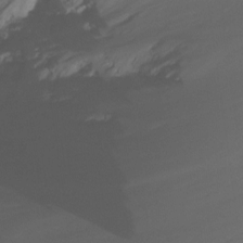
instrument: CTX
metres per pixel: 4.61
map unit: Ht
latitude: -12.5007
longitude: -49.3104
